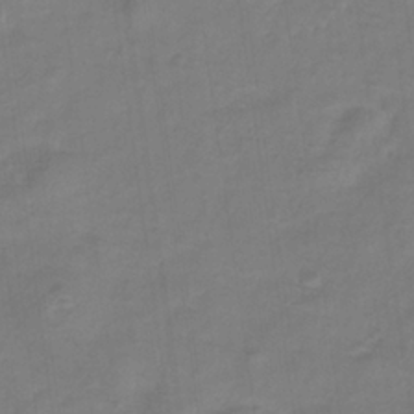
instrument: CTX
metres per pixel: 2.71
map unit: Hve
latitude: -33.0109
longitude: 92.7841
